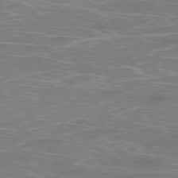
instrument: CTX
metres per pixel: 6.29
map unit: Ap
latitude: -78.4440
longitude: -67.8205
